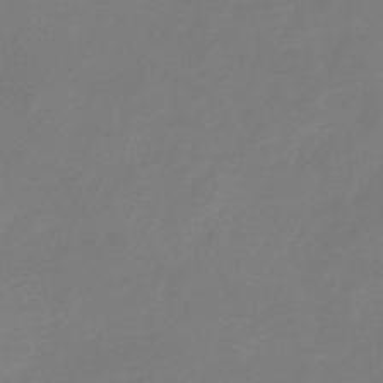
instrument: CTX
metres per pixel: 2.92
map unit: eHb
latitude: -37.8800
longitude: 78.8219
